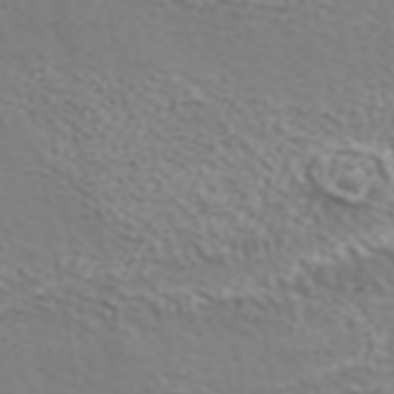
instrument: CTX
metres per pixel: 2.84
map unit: ANa
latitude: 38.7813
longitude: 24.5385
